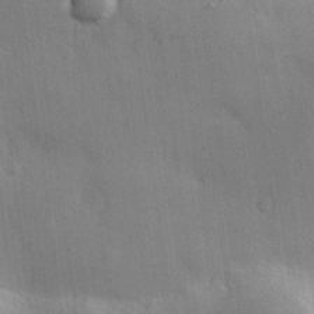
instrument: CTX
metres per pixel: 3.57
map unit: Hve
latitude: 18.9513
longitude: 151.0486
